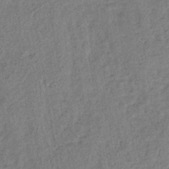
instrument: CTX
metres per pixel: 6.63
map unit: lHb
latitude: -38.3873
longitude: 62.3117
